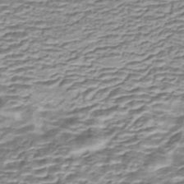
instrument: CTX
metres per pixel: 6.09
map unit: eHh
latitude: -43.0864
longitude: 117.3131
